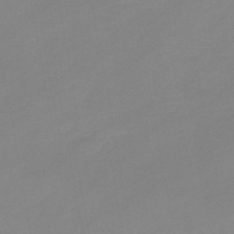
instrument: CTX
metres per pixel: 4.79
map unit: eHb
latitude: -44.8219
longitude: 85.7477
